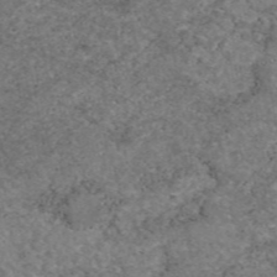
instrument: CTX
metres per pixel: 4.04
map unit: eAb
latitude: 47.4616
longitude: 113.5777
